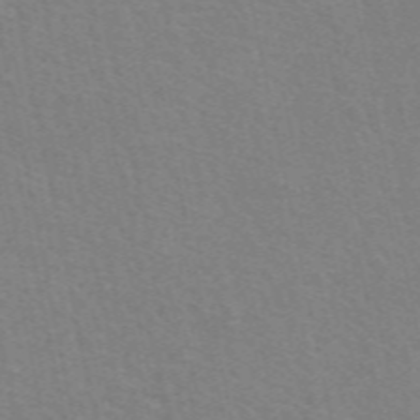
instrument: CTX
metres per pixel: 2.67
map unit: eAb
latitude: 51.1592
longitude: 111.5210
